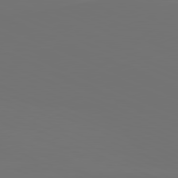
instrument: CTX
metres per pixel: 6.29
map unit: lApd
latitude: 81.5560
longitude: 146.7652
